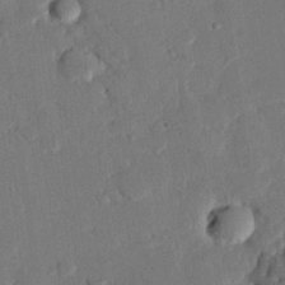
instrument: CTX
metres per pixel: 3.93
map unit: eHh
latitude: 26.7246
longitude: -81.1403
